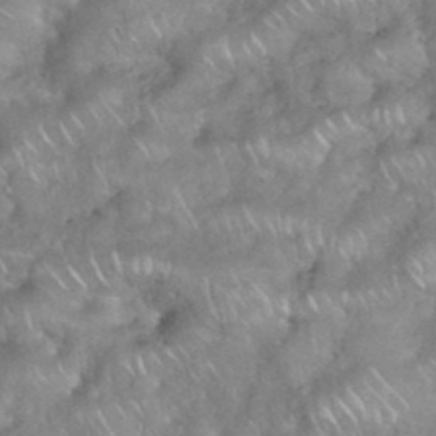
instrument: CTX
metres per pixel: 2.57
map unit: eHh
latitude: 38.9891
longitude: -58.3845
